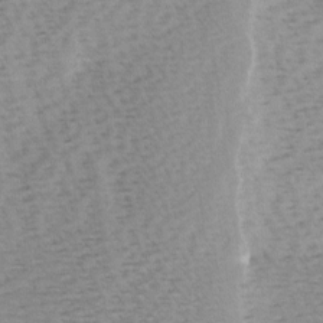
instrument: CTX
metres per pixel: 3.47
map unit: Ave
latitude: 0.5923
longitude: -115.2914
